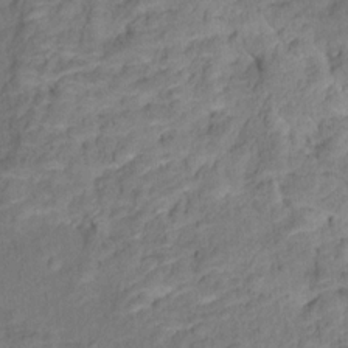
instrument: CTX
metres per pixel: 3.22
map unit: Ht
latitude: 12.1389
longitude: -40.1955
